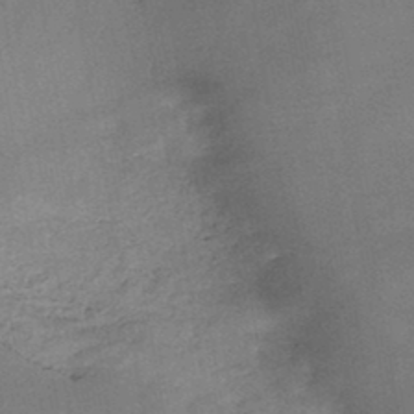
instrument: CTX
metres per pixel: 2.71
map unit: HNb
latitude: -45.5777
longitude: -37.8772
